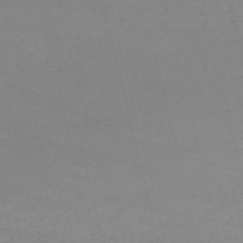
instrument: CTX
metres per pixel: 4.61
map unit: HNb
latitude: -54.8786
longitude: -37.2915
